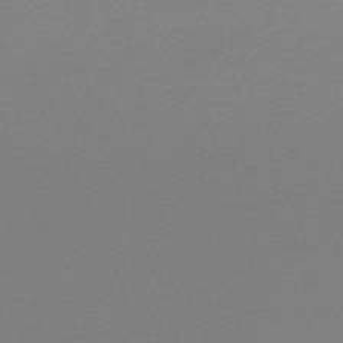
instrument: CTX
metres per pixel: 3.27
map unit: lHb
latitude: -45.3888
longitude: 62.9541
